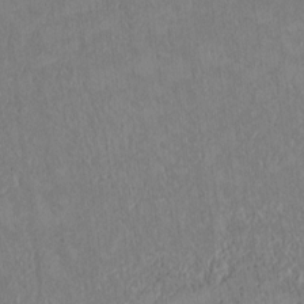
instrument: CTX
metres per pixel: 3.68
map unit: Htu
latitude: 2.8002
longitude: 148.8219
